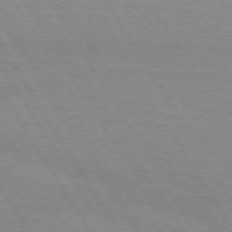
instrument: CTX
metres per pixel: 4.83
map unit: lApd
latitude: 72.4034
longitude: -56.3467
